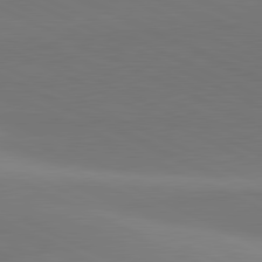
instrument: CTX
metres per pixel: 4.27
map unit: lApd
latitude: 81.3859
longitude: 145.1809
